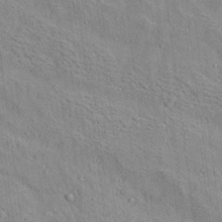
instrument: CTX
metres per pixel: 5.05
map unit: Ave
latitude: 18.7813
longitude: -140.1199
